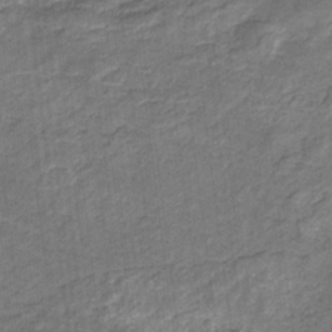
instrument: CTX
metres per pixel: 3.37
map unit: lHb
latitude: -31.3320
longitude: 66.1606
